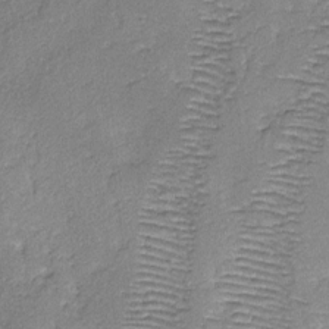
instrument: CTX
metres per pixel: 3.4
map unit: lAvf
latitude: -4.5951
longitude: -109.2726
